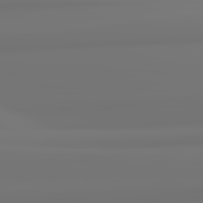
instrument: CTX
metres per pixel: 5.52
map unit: lApd
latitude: 82.5167
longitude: 171.5399
